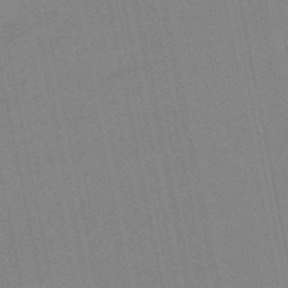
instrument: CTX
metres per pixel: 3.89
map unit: lHb
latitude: -49.0487
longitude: 80.3684
